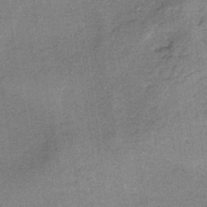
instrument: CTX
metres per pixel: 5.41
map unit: HNb
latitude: -33.9745
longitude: 57.5399
